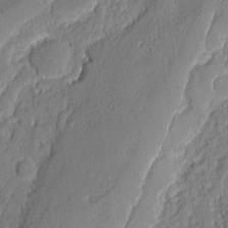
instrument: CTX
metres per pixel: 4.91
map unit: eHh
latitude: 6.4412
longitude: -76.1011
